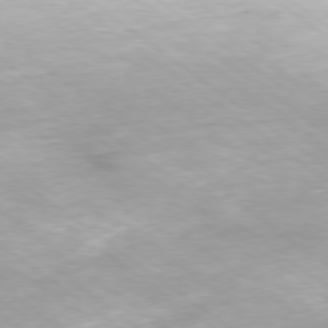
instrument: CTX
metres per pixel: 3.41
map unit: Ap
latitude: -78.9163
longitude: -91.6127
